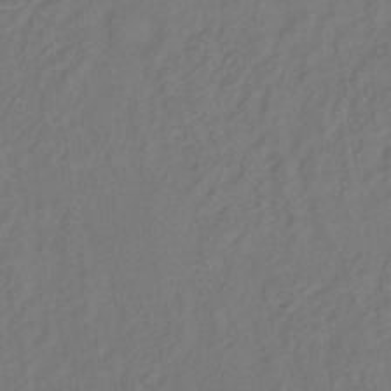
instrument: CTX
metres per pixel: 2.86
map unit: lHb
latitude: -35.3888
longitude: 64.8030
